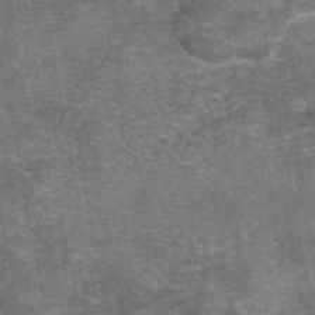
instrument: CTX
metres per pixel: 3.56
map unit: eAb
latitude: 46.8002
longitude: 104.0850
